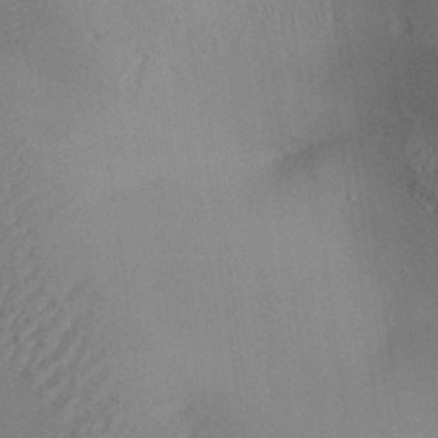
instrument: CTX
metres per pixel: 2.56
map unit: Aa
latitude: 32.0444
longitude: -142.2334
